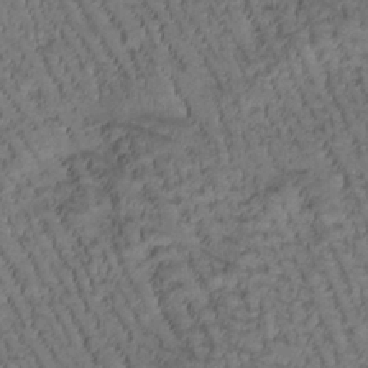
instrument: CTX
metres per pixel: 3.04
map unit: Htu
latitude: -2.7652
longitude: 173.3509
